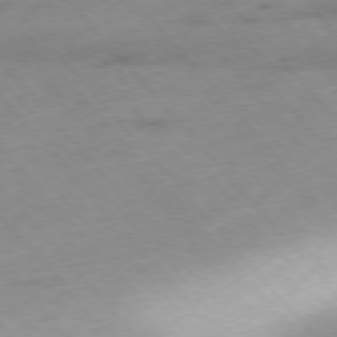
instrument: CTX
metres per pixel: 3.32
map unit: Hpe
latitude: -76.4629
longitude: -17.9339
